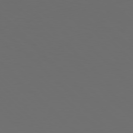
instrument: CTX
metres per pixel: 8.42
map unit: Hpe
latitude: 77.1970
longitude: -168.1011
